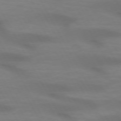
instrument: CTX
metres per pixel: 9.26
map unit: lApd
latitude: 72.1956
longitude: -49.6316
